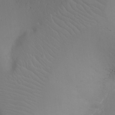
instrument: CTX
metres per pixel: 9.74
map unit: Ht
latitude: -16.3873
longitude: -41.1781
